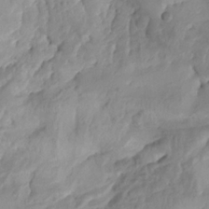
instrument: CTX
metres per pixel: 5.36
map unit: Aa
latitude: -8.0661
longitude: -78.0255
